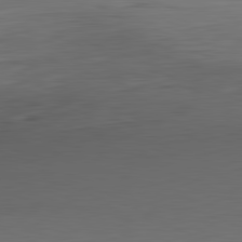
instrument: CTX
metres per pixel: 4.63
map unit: Hpe
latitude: -82.5385
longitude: 7.6155
